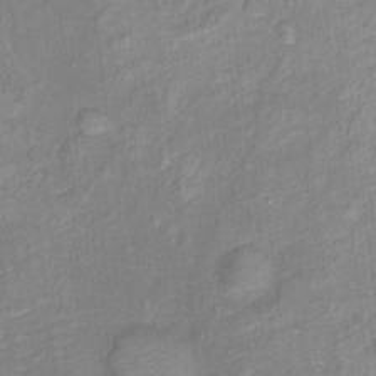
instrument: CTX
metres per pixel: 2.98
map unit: Ht
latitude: 12.0822
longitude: -40.3845
